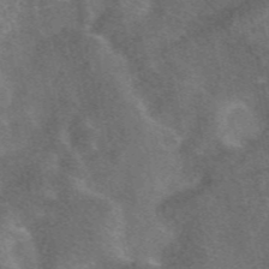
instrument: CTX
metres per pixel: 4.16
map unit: eAb
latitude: 47.4238
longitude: 118.7652
